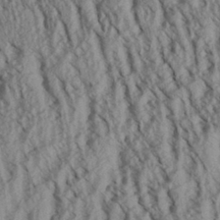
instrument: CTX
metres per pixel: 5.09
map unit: Aa
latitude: 30.2523
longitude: -138.2333
